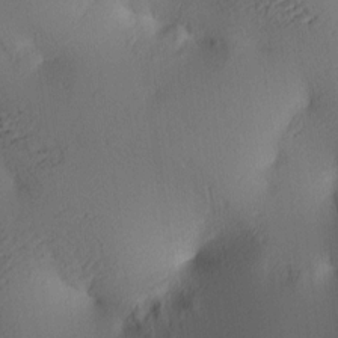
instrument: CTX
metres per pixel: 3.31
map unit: lAa
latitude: 4.2333
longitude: -115.0458
